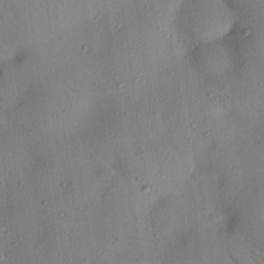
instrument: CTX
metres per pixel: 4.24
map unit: eHh
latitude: 25.3292
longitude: -76.1955
